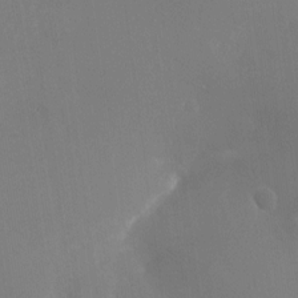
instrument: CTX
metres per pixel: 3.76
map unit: Nhu
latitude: -24.4062
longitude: -72.8380
